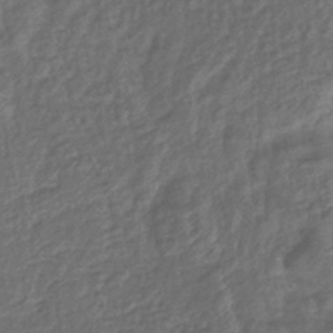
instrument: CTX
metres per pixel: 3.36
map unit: eHb
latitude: -39.7856
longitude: 78.7274
